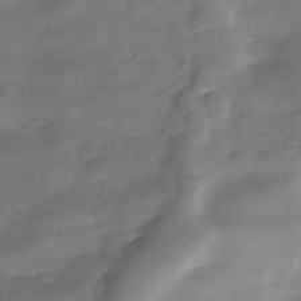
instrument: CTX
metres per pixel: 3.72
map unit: Hve
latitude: -31.3132
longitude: 93.2565
